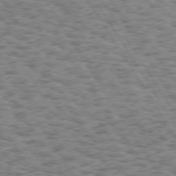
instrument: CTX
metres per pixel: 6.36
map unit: Hpe
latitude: 73.7261
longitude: -133.4615
